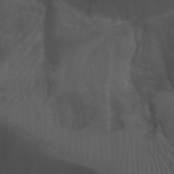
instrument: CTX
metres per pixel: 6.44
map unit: Aa
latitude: -3.5777
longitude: -73.2726
